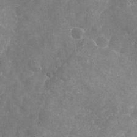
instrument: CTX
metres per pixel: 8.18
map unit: Nhu
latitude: -17.6911
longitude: -57.1781
